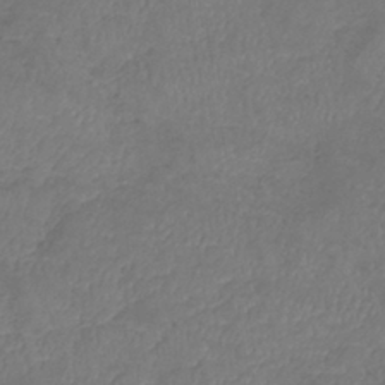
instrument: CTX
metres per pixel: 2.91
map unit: lHb
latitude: -38.5952
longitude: 73.6533
